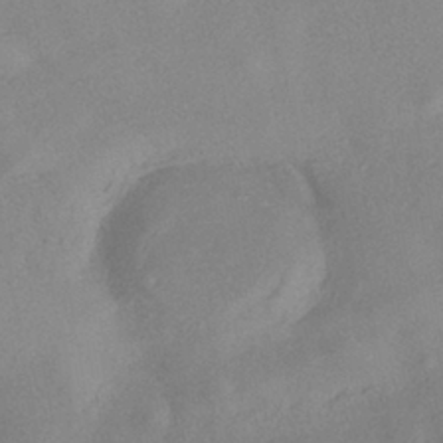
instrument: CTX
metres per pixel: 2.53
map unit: eHh
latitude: -41.3698
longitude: 120.3873
